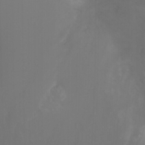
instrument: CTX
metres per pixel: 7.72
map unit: Nhu
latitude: -11.5021
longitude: -65.5749
